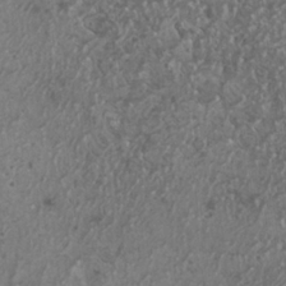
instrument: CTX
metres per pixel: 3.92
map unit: HNhu
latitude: 1.4804
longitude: 4.2361
